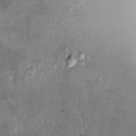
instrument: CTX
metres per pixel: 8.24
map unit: HNhu
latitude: 3.5371
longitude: 7.9178
